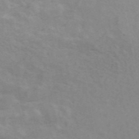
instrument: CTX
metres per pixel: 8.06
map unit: ANa
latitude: 45.6316
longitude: 25.9178
